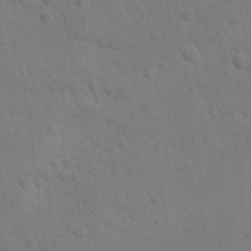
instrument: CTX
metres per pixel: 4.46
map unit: lAvf
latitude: -8.7841
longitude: -120.1578
